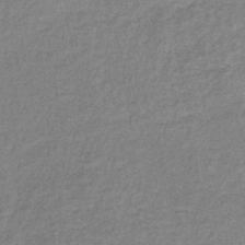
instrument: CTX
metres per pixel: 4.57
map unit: lHb
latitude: -40.5763
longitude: 75.4833
